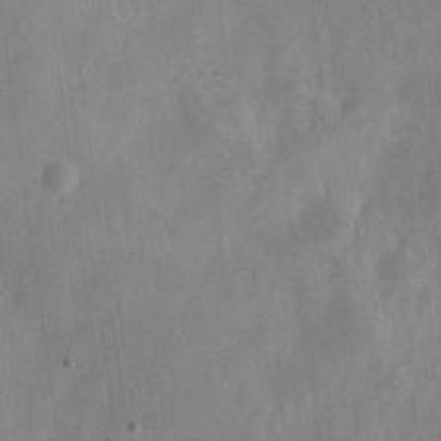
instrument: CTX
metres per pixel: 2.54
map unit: Nve
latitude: -24.4818
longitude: 107.1620
